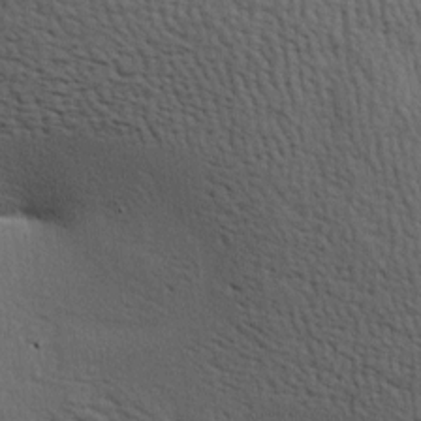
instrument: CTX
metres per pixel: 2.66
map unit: lAa
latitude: -7.0297
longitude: -125.4615
